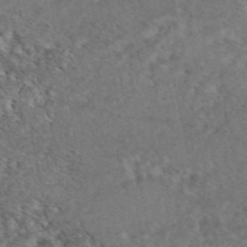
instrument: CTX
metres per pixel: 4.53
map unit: eAb
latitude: 45.5182
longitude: 114.0472
